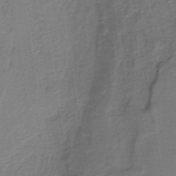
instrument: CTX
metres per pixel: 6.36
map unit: lHb
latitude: -41.6155
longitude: 53.1998
